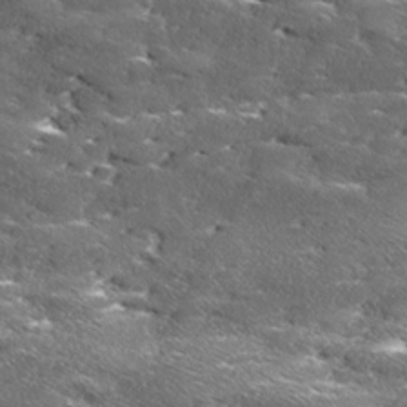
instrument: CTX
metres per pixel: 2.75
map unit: Ave
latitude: 17.1025
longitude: -136.7247
